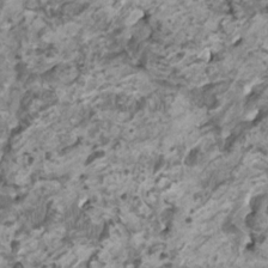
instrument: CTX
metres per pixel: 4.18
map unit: HNhu
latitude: 1.4426
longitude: -0.9702
